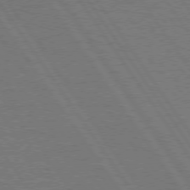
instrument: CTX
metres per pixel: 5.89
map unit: lApd
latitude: 74.9136
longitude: -56.3467
